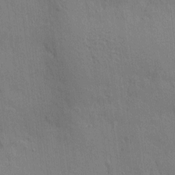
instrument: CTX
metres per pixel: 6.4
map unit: eHh
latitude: 3.9528
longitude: -75.4049
